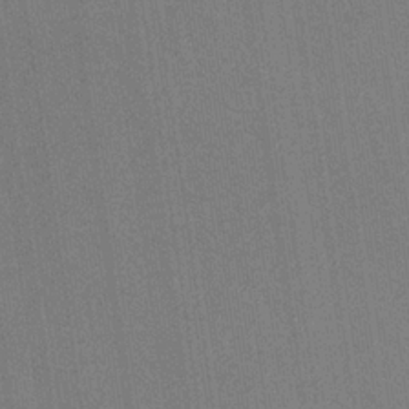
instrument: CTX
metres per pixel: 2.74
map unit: HNb
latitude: -32.6141
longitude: 57.6911
